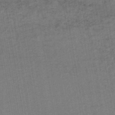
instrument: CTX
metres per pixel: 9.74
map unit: lHb
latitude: -43.7855
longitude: 72.9164
